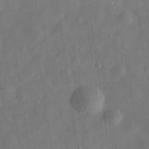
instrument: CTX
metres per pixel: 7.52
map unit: eHh
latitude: 31.3104
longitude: -74.9514
